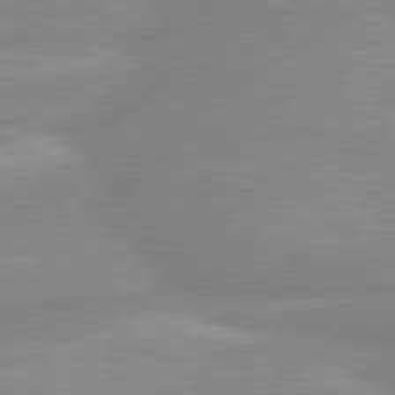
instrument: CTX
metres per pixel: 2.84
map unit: lApd
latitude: 80.4979
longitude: -169.3671
